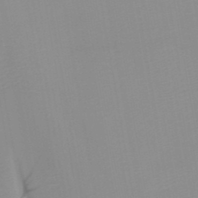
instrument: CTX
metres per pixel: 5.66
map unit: HNb
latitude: -45.2376
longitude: -43.7828
